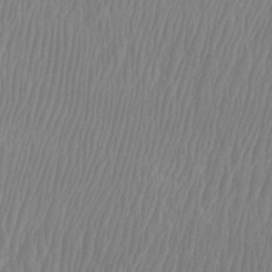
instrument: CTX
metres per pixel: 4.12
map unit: Htu
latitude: -8.7463
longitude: -74.9892
